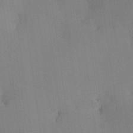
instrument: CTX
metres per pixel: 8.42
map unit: Hve
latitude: 24.8569
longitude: -91.8016
